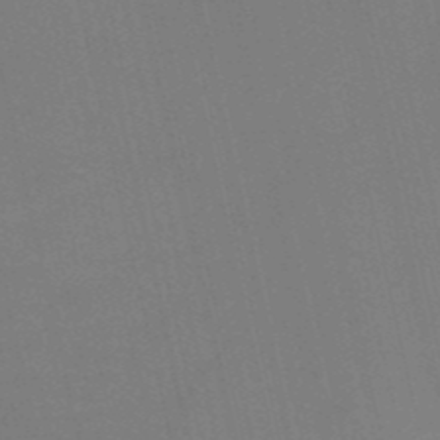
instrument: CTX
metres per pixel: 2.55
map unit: HNb
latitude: -51.6533
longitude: -45.2537
